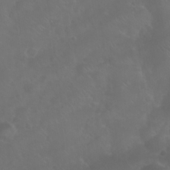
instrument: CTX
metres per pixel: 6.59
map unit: eHh
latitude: 24.8757
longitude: -63.1026
